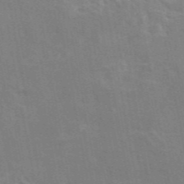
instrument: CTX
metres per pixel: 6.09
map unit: eAb
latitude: 46.5546
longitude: 116.8596
